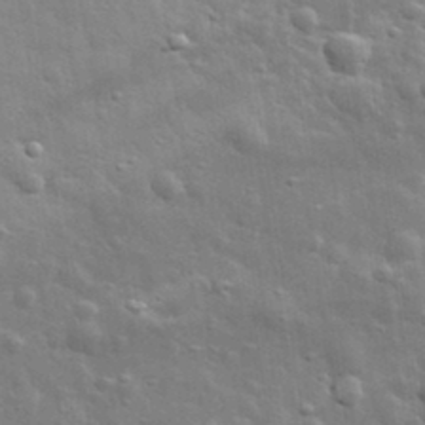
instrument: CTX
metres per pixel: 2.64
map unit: lHvf
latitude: 34.4412
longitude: -81.4426
